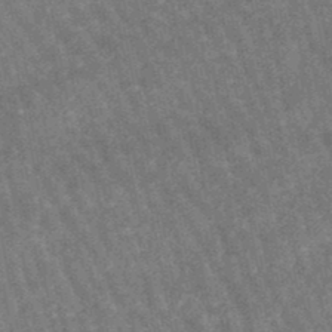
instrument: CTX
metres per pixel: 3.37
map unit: lHb
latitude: -46.8219
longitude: 76.6141
